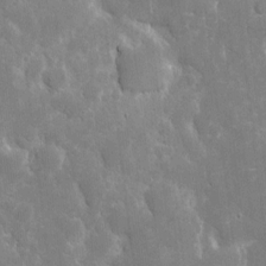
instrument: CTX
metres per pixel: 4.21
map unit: eHh
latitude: 5.9339
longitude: -69.9150
